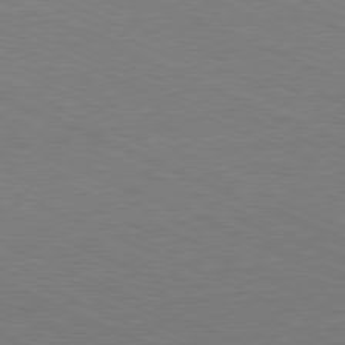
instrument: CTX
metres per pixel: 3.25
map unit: Hpe
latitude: -81.3510
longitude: 15.9556
